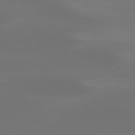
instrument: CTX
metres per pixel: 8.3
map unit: Hpe
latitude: 78.5168
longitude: -130.3657
